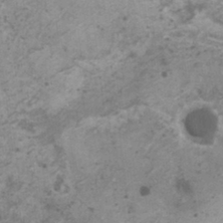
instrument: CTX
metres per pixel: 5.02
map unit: HNhu
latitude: -0.1984
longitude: 2.8407
